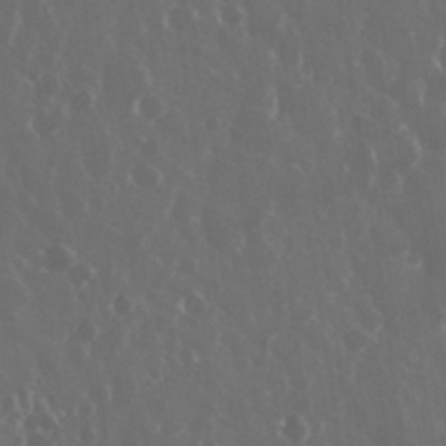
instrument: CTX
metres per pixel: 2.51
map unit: eHh
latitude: 33.7450
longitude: -58.9514
